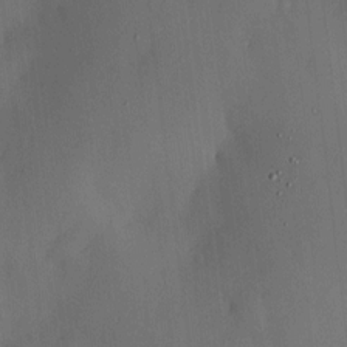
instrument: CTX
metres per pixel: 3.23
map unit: HNhu
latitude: 6.1578
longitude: 14.8219
